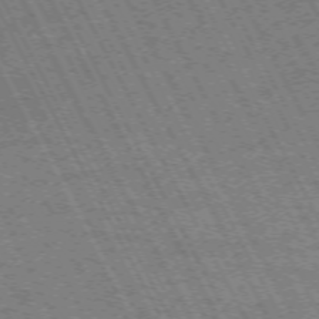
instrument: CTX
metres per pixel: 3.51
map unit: Hpe
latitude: -71.1242
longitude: 14.8408
